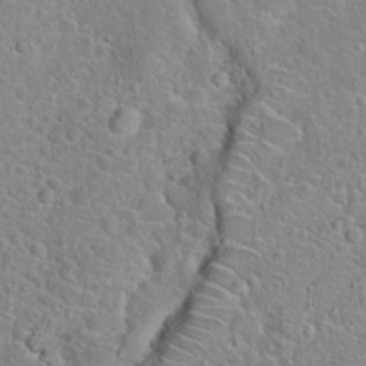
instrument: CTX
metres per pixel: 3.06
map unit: Hto
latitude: 22.6679
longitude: -46.6302
